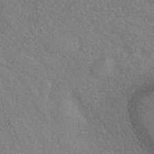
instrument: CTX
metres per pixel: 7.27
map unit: ANa
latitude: 42.6680
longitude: 53.6532
